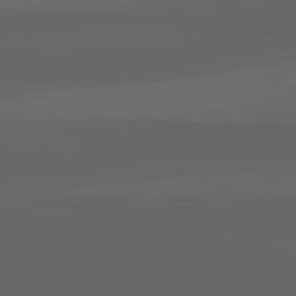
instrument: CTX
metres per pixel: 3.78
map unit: lApd
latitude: 83.0458
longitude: -136.2145
